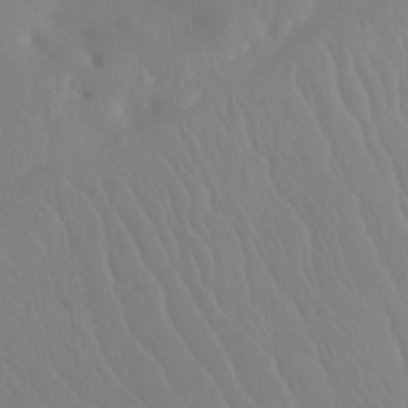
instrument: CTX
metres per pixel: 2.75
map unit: Htu
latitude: -15.5777
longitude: -47.3671
